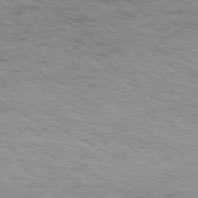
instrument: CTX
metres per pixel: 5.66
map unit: Ap
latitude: -79.1998
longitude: -77.7071
